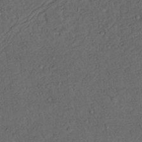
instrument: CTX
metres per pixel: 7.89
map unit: Nhu
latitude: 22.2333
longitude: -70.3467
